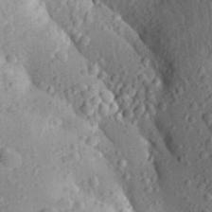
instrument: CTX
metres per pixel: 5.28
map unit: Aa
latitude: 25.5371
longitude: -150.0822
